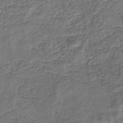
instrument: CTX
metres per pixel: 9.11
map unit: eHb
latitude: -34.5574
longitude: 79.4643
